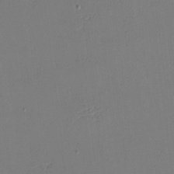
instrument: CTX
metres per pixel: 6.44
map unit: eHh
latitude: -4.3306
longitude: -79.4049
